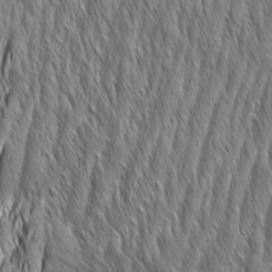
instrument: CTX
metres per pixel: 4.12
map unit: Aa
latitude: 7.5182
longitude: -130.1956
